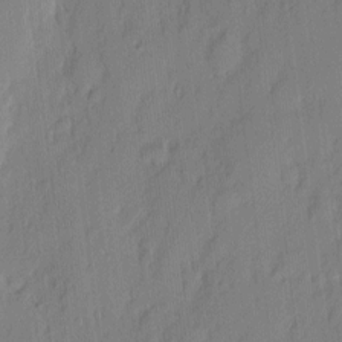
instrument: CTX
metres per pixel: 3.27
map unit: eHh
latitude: 3.6505
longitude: -76.7435
